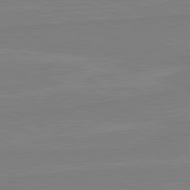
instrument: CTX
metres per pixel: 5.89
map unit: lApd
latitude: 81.7072
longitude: 167.7478
